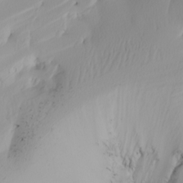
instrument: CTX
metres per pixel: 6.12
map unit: Nhu
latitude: -5.1053
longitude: -95.8773
